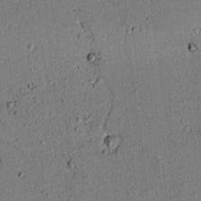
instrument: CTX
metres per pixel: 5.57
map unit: lAvf
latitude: 5.8961
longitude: 168.1983
